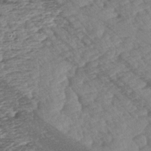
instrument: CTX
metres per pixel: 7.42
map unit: lAa
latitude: -2.5195
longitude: -127.6694
